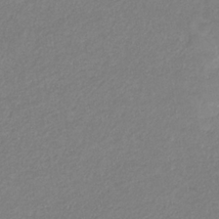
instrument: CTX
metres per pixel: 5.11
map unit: eHb
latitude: -31.5966
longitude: 68.1038
